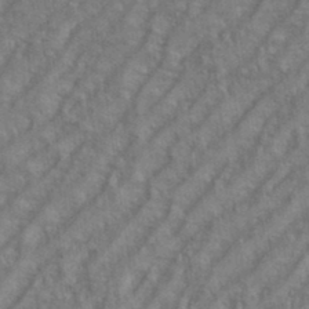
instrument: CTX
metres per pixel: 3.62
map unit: eHh
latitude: 35.5938
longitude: -133.8205
